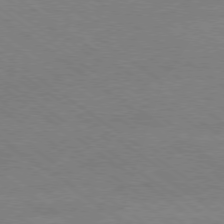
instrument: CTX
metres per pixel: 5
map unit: Ap
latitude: -79.1431
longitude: -82.7435
